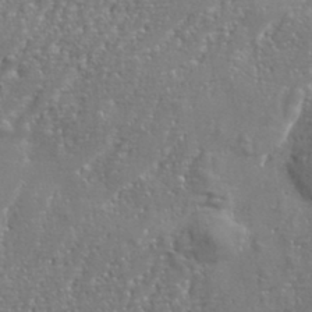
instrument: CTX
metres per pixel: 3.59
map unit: eHh
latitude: 34.7435
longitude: -133.8583
